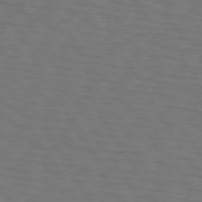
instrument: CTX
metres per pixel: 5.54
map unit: lApd
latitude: 72.9703
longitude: -74.4979
